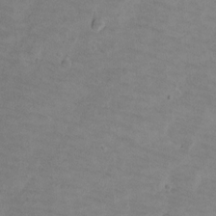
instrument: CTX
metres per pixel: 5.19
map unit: Ht
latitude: 2.0255
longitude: -33.1214
